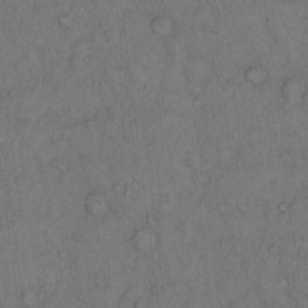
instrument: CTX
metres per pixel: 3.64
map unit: Hto
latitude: 12.7058
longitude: -57.3292
